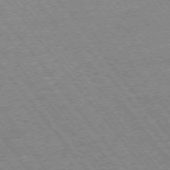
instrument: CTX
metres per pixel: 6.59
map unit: Ap
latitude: -75.6155
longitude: -87.4993
